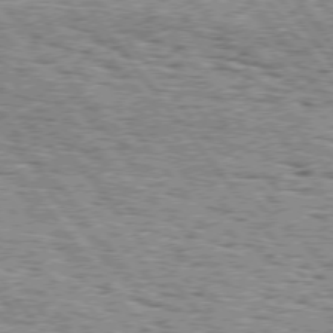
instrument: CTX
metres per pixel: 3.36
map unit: Hpe
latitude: 74.9514
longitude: -156.7435
